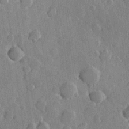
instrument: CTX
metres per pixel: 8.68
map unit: Hve
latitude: 23.5182
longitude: 149.2943
